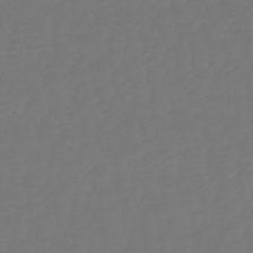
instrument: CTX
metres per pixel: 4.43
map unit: eHb
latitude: -50.6896
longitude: 77.9367
